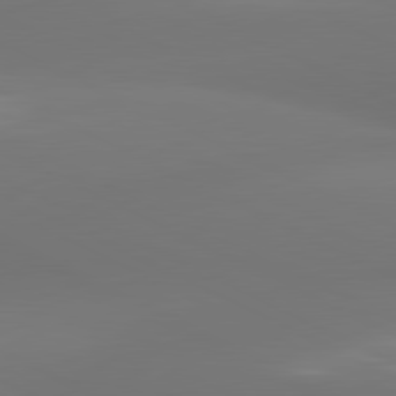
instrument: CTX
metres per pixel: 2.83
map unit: lApd
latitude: 81.1025
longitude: -164.7813
